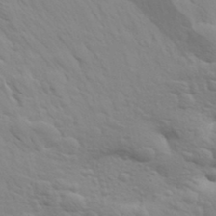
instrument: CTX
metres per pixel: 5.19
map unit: Aa
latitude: 29.7449
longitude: -139.5749
